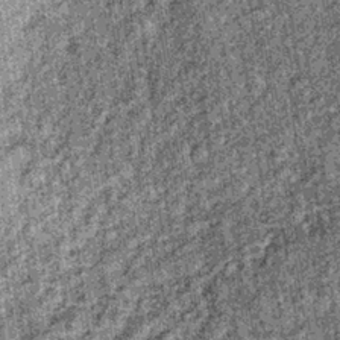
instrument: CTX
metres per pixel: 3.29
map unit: lHb
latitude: -36.1605
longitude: 67.0109
